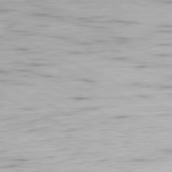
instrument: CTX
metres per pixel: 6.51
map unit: Ap
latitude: -81.1242
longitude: -83.0458
